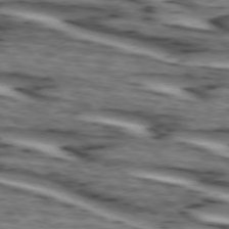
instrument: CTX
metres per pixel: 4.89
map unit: lApd
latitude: 74.3467
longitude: -72.2901
